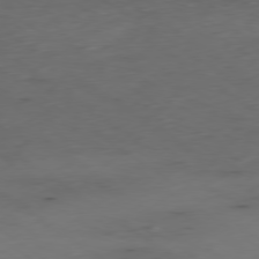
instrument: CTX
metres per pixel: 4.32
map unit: Ap
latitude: -79.6155
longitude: -58.3089
